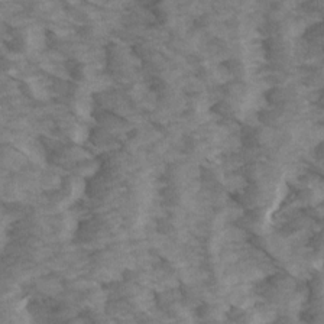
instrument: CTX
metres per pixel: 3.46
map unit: Ave
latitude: 14.7058
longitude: -103.4615
